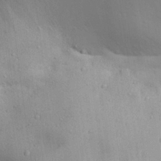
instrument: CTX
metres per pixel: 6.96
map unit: Aa
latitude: 29.0080
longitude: -144.6490
